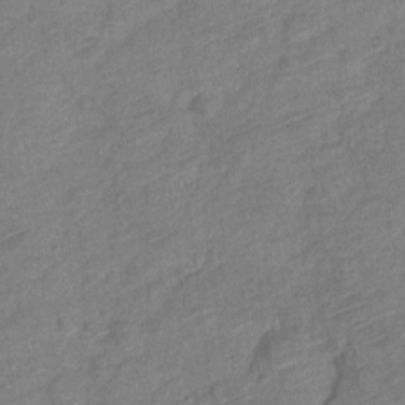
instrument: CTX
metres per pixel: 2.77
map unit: Nve
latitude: -18.3495
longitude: 108.5007
